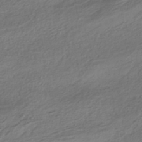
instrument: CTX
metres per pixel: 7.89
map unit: HNhu
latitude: -42.4628
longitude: 104.7841
